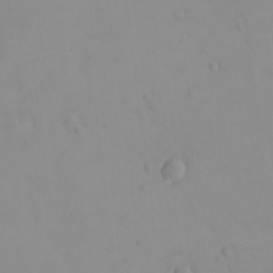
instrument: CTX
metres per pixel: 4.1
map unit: eHh
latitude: -9.1809
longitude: -68.2144
